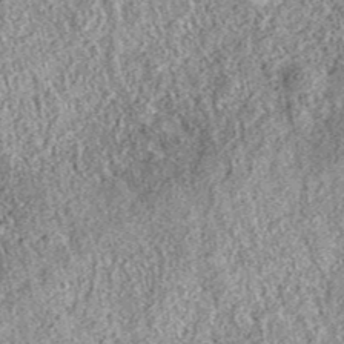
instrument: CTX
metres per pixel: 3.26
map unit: eAb
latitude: 37.0836
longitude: 110.6519
